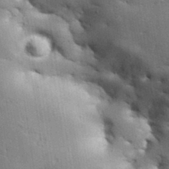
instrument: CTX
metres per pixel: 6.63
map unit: Aa
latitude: 33.1025
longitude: -144.4034
